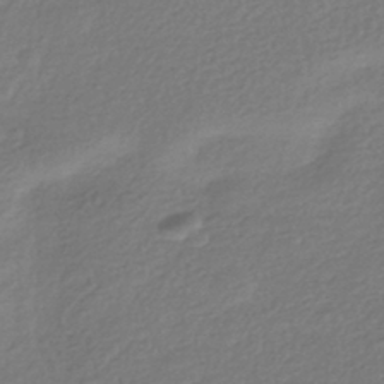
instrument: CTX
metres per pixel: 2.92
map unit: HNhu
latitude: -42.3495
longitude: 99.3321
